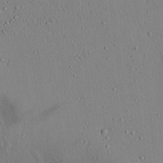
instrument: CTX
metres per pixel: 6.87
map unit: Aa
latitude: 22.5546
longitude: -140.2711
